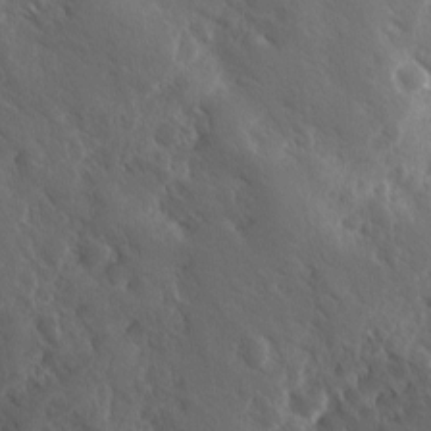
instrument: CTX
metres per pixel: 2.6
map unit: Ave
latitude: -9.8989
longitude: -119.2537
